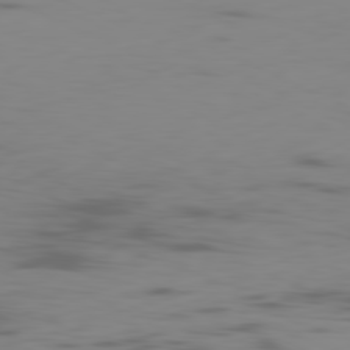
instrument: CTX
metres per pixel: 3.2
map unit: Ap
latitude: -81.1053
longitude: -61.4048
